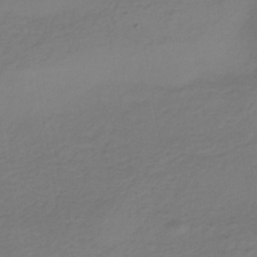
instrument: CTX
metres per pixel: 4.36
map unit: HNhu
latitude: -43.1998
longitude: 97.5021
